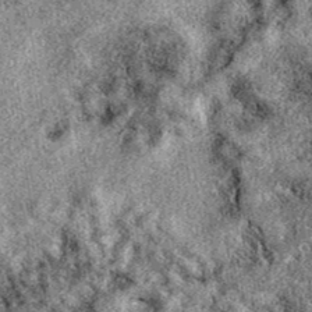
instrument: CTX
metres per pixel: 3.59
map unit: eAb
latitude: 39.4048
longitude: 111.5588
